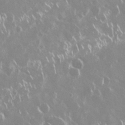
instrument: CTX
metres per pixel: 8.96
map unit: Nhu
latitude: 29.2159
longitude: -60.8191
